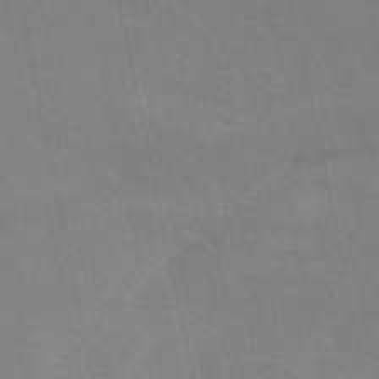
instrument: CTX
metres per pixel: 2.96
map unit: ANa
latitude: 49.4615
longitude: -79.1781
